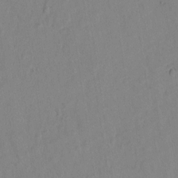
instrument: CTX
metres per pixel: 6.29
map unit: lAvf
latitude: 8.1389
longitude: 166.5385
